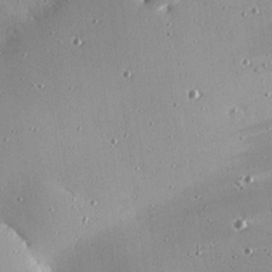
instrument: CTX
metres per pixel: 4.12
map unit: eHh
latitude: 25.2537
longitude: -88.9514
